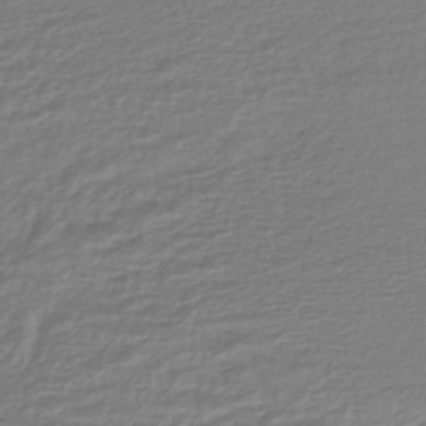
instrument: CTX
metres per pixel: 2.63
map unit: HNhu
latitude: -45.4265
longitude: 96.3873
